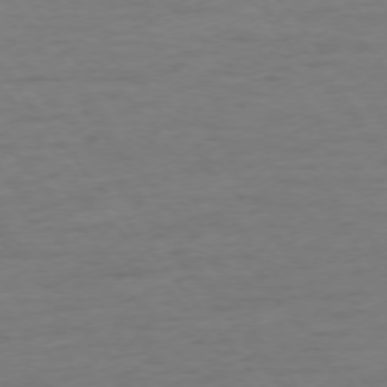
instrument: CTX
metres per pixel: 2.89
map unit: Ap
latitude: -75.5966
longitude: -89.0270
